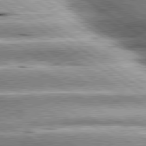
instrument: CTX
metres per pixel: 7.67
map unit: lApd
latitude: 80.3467
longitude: -141.0458
